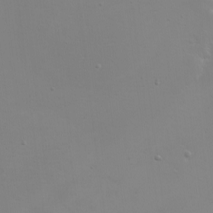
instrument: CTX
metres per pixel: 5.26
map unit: eHh
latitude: -5.3698
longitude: -83.6693
